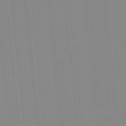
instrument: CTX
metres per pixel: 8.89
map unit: lHb
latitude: -48.7275
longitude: 81.2565
